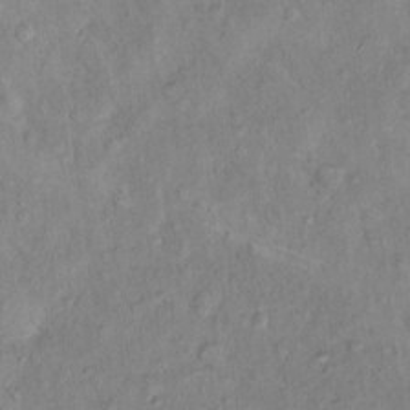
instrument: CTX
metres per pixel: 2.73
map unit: Hto
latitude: 13.5371
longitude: -37.5371
